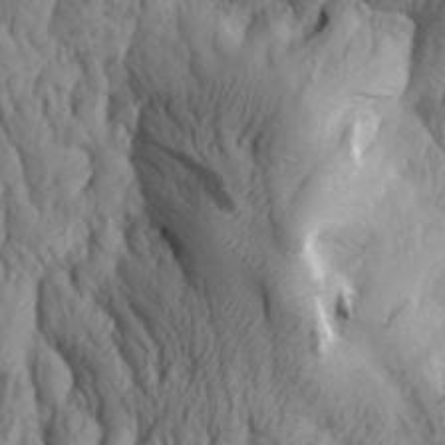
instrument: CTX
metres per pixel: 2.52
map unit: Aa
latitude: 29.7260
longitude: -138.4790
